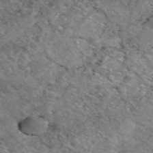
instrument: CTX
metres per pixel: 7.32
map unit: eAb
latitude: 49.4426
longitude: 113.5588
